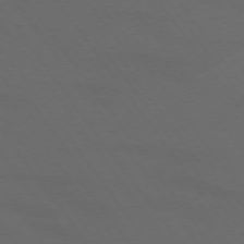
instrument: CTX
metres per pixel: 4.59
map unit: lApd
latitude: 74.0255
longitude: -72.3468
